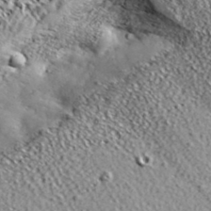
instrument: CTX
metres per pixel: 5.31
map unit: ANa
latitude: 38.8758
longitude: -92.0255
